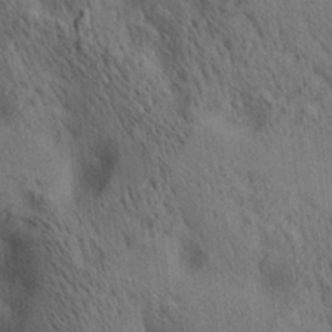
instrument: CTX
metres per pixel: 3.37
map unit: lAa
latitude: 21.1026
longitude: -138.7246
